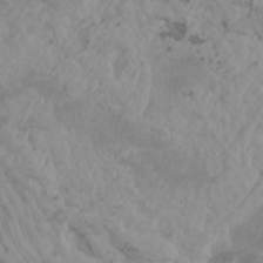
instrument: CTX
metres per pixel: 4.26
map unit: Htu
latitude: -4.8408
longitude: -89.8962
